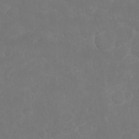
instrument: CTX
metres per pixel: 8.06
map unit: Nhu
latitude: 26.9892
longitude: -64.8002
